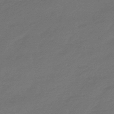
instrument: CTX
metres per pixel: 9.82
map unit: eHb
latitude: -47.9556
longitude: 85.9178
